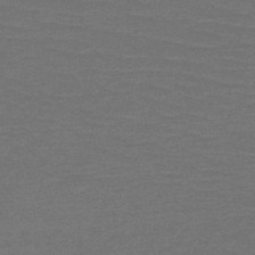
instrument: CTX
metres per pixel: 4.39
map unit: HNb
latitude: -53.3131
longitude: -43.3860
